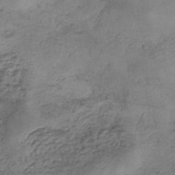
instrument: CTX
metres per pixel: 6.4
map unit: eHh
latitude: -42.5573
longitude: 119.7667
